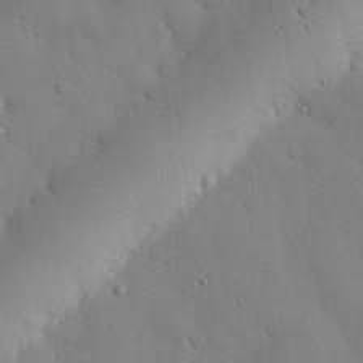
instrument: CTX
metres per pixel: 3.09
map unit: eHh
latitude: 27.8961
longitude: -81.5371
